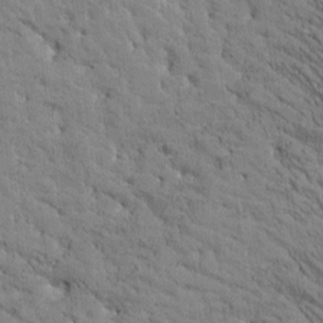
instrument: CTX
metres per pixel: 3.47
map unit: Htu
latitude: -2.4440
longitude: 175.1242
